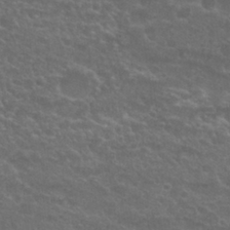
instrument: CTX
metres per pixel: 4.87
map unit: Nhu
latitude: 26.3656
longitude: -51.4048
